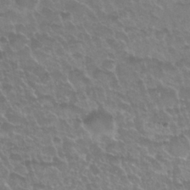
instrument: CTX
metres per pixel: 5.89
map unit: Nhu
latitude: 25.4426
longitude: -51.4237
